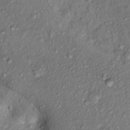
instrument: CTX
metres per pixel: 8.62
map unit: Hto
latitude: 15.6694
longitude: -30.4223
